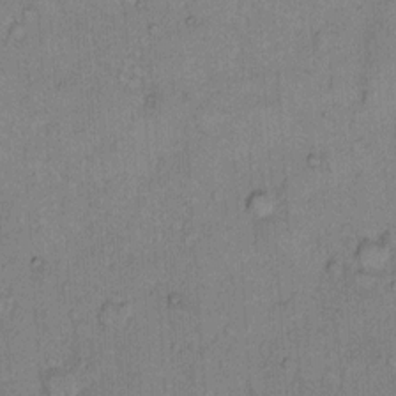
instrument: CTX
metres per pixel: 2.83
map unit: Hto
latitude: 9.3860
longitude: -61.6316
